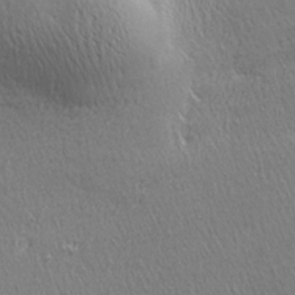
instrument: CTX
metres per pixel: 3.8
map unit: Ave
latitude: 22.3467
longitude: -136.1956
